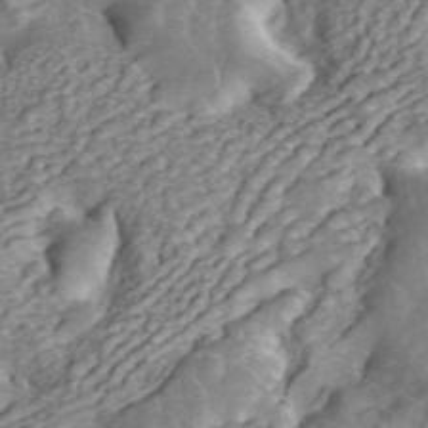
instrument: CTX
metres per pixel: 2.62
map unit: ANa
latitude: 45.2348
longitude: 25.5021
